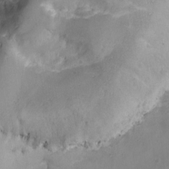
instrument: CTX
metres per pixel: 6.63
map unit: Ave
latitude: -7.6155
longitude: -119.4426
